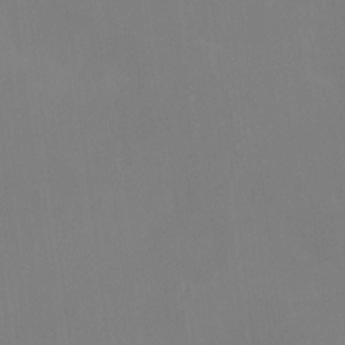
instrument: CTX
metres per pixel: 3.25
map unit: HNhu
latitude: 6.9514
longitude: 5.1053
